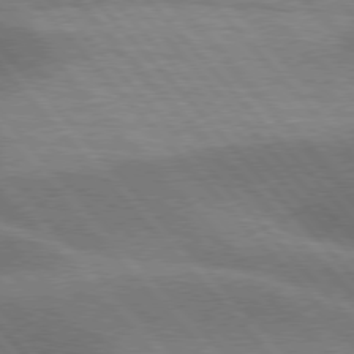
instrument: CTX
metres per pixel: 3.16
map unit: lApd
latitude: 76.2900
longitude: -62.4412
